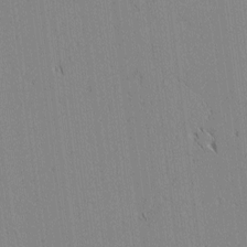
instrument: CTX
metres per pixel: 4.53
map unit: lAvf
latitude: 1.9528
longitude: -107.1970
